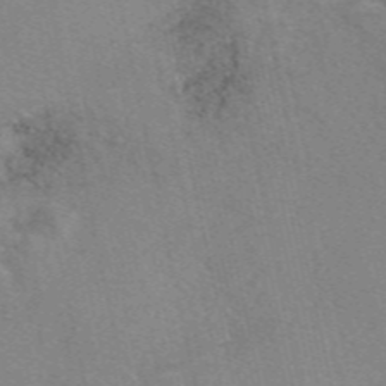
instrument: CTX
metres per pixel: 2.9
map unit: eAb
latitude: 49.5560
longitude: 105.9745
